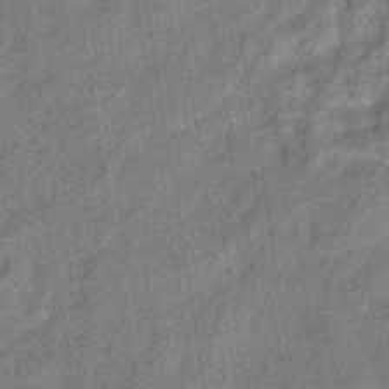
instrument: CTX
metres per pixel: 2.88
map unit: eHb
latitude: -39.5399
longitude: 79.0864
